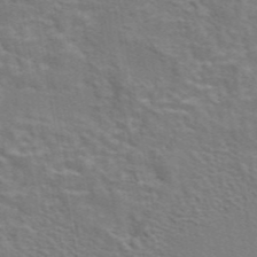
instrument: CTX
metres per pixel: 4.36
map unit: eAb
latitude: 43.4427
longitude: 107.8234
